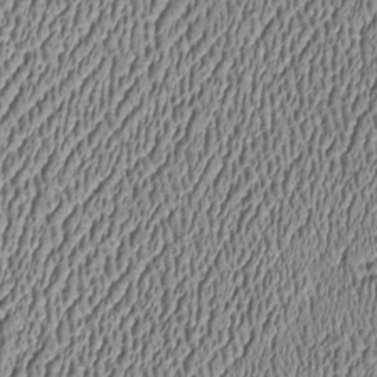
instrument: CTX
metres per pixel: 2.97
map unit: Htu
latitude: -7.3320
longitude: 156.8030
